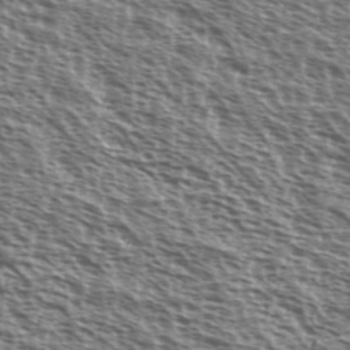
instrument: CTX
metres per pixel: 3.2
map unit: Ave
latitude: 38.1011
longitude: -111.5371
